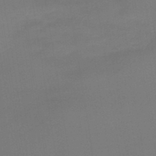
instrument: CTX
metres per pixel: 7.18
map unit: lHb
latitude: -48.6708
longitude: 67.7100
